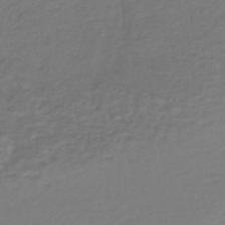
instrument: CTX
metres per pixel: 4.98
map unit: lHb
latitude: -43.1809
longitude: 72.4251
